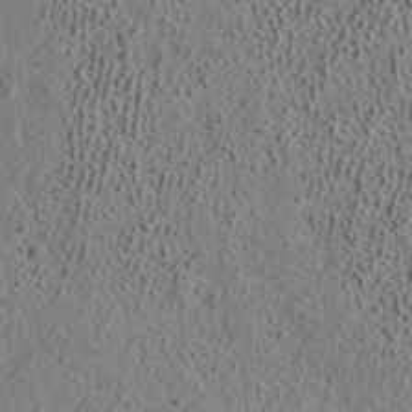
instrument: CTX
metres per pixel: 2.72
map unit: ANa
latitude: 39.6883
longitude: 21.7855
